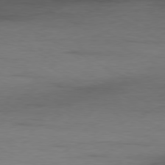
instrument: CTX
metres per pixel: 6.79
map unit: Ap
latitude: -80.1228
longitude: -82.8191
